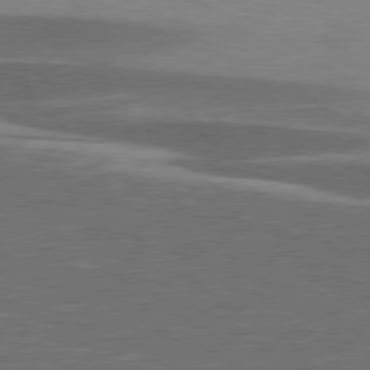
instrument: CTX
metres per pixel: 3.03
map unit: lApd
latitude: 79.2915
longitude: -91.4049
